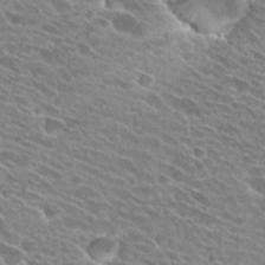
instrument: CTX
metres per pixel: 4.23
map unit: Hto
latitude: 25.8205
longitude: -41.8016
